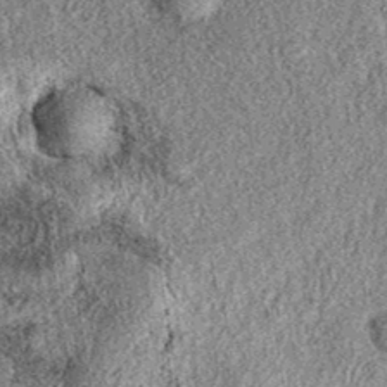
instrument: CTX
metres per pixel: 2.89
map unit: eAb
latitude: 38.5735
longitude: 109.0675
